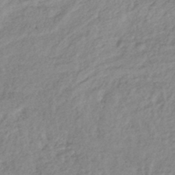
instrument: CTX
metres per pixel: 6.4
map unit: lHb
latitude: -41.1053
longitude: 72.7841
